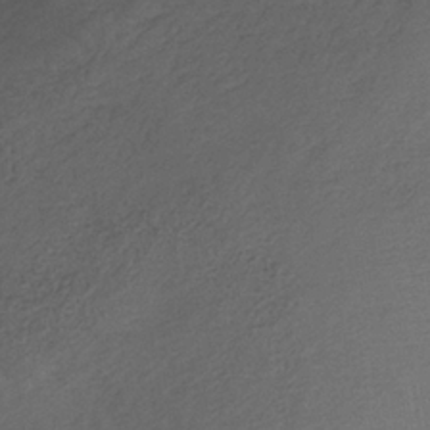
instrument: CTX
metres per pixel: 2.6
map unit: HNb
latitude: -32.4818
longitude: 56.5574
